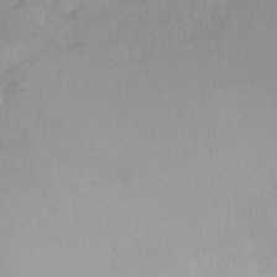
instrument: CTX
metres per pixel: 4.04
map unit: Nhu
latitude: -8.7274
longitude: -42.2712
